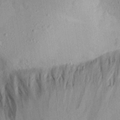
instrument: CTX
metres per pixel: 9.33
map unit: Aa
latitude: 20.1389
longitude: -141.4237
